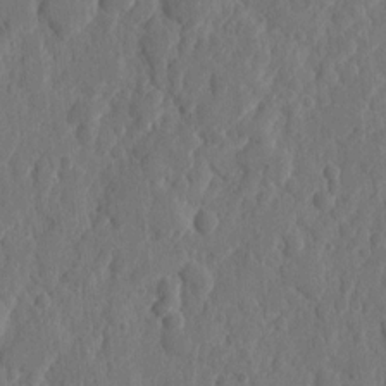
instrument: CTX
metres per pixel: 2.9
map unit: eHh
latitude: 7.1025
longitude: -73.1215
